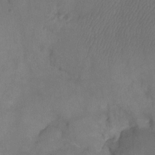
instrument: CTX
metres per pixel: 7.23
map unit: Ht
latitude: -7.8044
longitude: -34.7813
